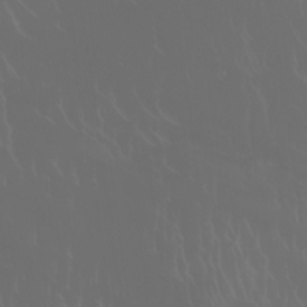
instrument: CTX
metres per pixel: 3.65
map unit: Htu
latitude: -7.0108
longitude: -71.5560
